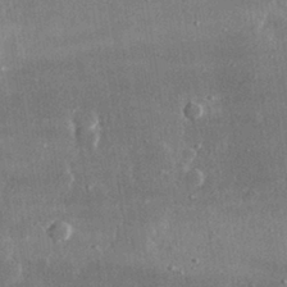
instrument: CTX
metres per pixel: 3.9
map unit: lHvf
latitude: 31.0459
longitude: -89.8395
